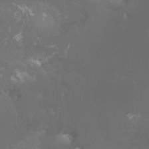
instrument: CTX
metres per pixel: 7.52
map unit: Htu
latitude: -5.9556
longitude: -72.1956
